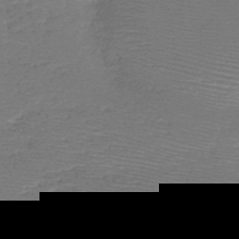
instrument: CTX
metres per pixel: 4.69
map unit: HNb
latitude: -48.7086
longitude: -41.9528
